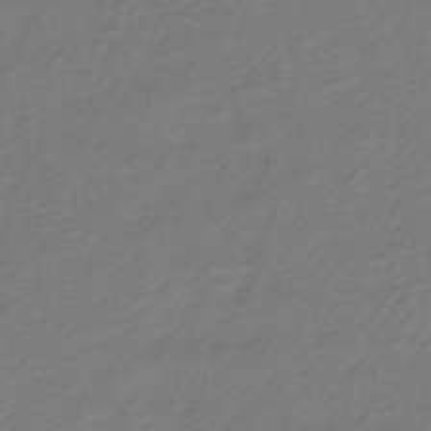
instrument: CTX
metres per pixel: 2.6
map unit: lHb
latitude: -35.6722
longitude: 70.5385
